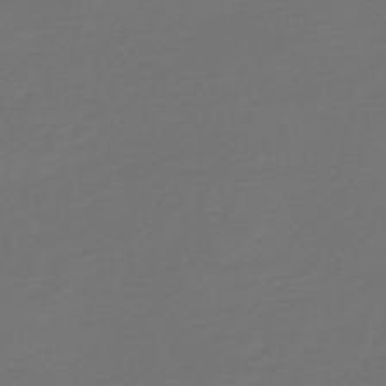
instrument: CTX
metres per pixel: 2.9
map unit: HNb
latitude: -47.3509
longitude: 55.5021
